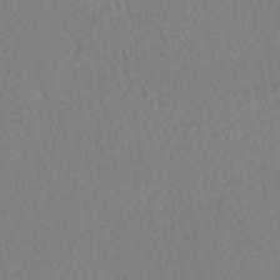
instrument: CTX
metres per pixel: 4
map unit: HNhu
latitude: -45.7667
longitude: 107.2943
